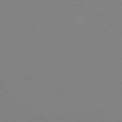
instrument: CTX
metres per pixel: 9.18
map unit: Hpe
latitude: 77.1025
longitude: -160.7057
